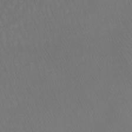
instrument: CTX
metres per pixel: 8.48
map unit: lHb
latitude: -43.3131
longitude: 73.1242
